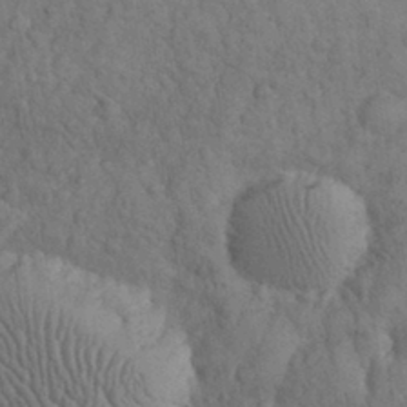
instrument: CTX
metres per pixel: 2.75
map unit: eHh
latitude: 31.8773
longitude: -67.3292
